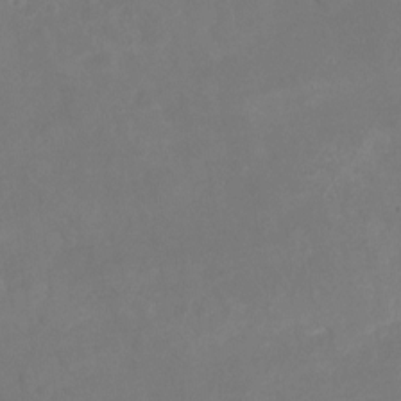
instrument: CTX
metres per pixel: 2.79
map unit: Nhu
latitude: -21.0675
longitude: -58.5546
